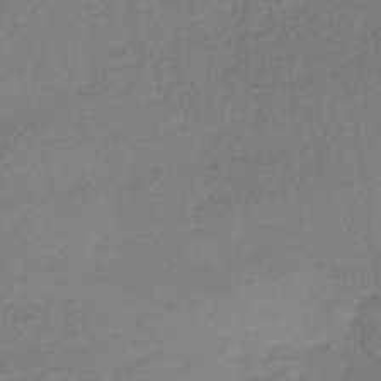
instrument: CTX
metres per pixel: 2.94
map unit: lHb
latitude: -36.2172
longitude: 71.5210
